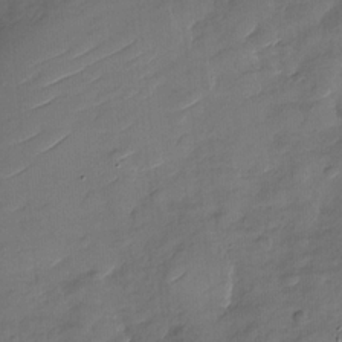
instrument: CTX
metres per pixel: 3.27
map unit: Nhu
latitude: -28.2928
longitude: -73.7828
